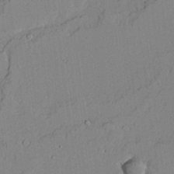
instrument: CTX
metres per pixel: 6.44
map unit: lAvf
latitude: 23.4426
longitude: -109.9339
